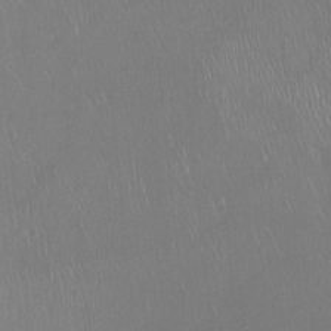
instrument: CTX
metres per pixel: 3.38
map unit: Ht
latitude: -7.3887
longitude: -37.5560
